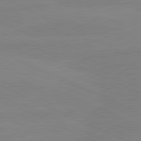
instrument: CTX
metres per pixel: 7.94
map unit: lApd
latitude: 81.2348
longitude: -178.6302
